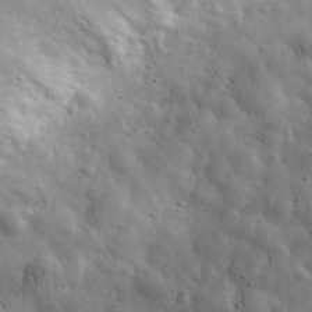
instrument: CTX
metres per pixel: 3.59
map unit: eHh
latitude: 31.6883
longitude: -73.4049
